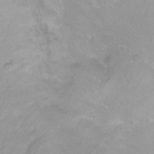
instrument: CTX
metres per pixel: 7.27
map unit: Ht
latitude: -8.7085
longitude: -35.8583
